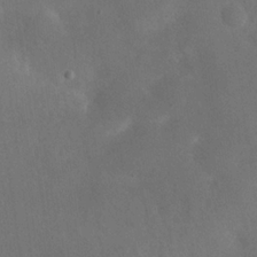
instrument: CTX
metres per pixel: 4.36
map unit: eHh
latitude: 24.8757
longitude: -67.8583
